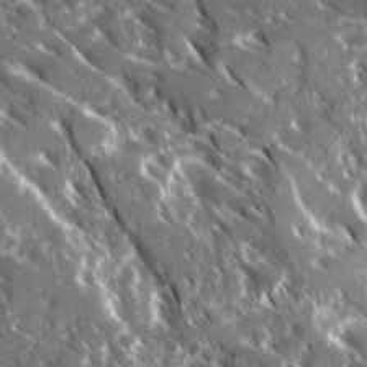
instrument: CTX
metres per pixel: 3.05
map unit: Ave
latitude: 16.7624
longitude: -130.5357
